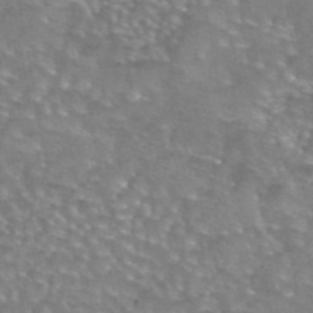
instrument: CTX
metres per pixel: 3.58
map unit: eAb
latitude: 44.7624
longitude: 104.0850
